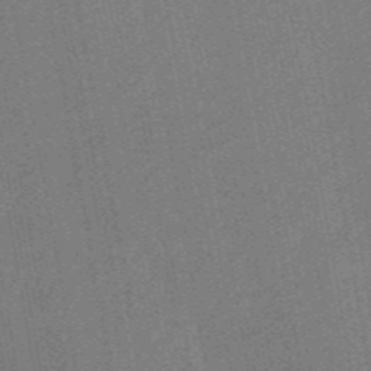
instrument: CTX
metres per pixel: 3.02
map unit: HNb
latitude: -52.5006
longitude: -48.3278
